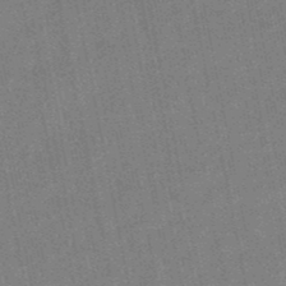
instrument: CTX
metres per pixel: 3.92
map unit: lHb
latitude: -48.5952
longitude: 79.1620
